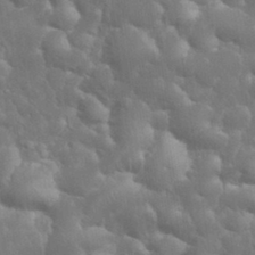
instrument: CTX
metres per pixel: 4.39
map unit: eHh
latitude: 32.5357
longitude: -64.0255
